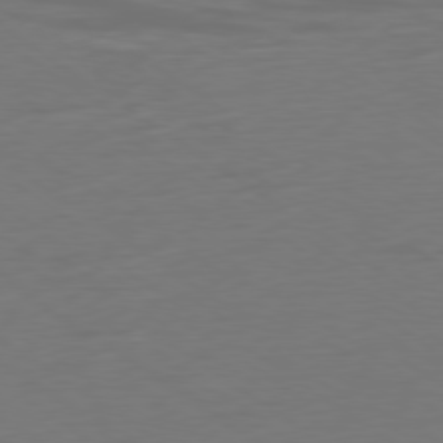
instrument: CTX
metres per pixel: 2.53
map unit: Ap
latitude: -79.8044
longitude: -59.5371
